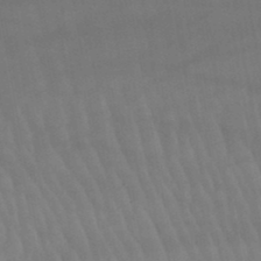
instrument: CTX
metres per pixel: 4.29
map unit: lHb
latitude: -46.8408
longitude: 75.2187
